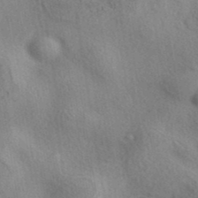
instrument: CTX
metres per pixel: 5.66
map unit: eAb
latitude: 39.8394
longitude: 112.3873
